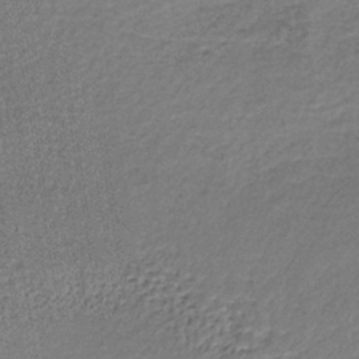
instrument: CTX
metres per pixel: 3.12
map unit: lHb
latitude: -34.7463
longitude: 63.0675
